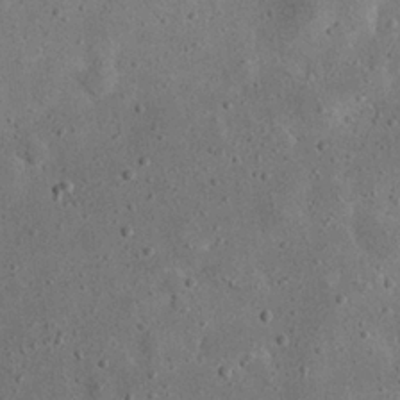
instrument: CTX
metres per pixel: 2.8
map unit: eHh
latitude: 24.1766
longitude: -68.2901
